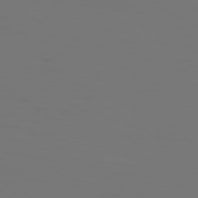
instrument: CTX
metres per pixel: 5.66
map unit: Hpe
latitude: 77.2348
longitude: -134.8191
